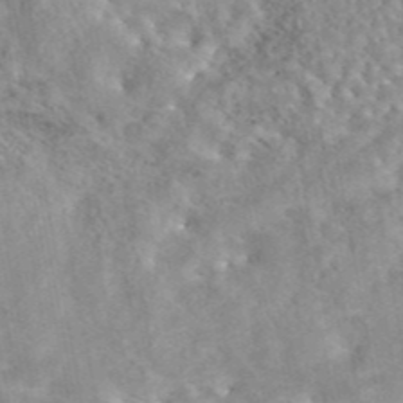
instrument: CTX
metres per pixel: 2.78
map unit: eAb
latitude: 44.1200
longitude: 108.7841
